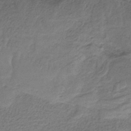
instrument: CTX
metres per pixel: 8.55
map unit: HNb
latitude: -35.3888
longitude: 58.5951
